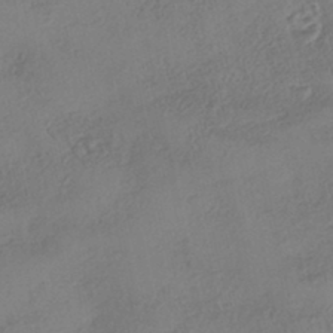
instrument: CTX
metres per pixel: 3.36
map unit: eHh
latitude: -42.6518
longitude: 122.7652
